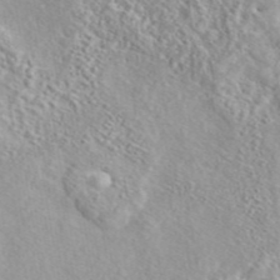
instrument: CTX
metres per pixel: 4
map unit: eAb
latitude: 44.2522
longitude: 115.0675
